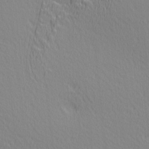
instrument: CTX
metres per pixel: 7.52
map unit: Ave
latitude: 3.5560
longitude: -115.1970
